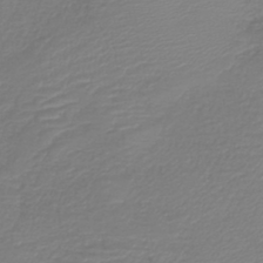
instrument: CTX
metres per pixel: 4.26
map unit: lHb
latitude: -42.2172
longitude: 76.8975
